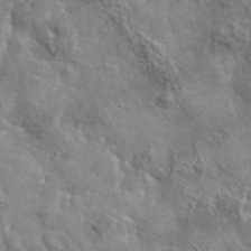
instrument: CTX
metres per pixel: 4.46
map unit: lHvf
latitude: 37.4049
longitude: -88.0444
